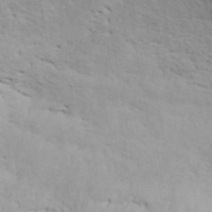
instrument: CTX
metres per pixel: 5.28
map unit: ANa
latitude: 43.3104
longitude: 54.4440
